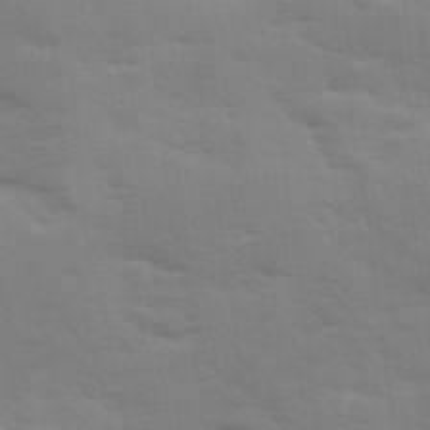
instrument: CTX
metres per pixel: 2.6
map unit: Ave
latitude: 11.5749
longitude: -102.3656
